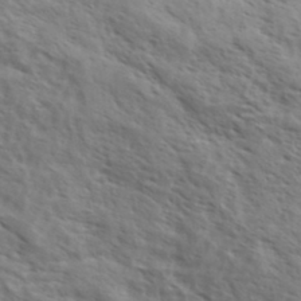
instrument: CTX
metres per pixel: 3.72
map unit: eHh
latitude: 36.7813
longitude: -139.3293
